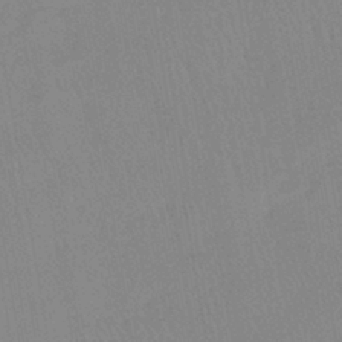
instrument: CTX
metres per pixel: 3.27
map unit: lHb
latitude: -40.0283
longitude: 67.8422
